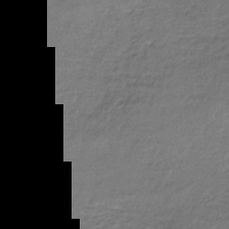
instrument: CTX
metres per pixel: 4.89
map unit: lHb
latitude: -35.8233
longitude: 62.1039
